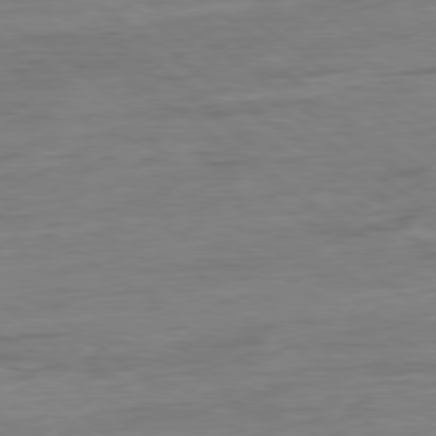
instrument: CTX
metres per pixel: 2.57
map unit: Ap
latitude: -80.0094
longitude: -80.4601
